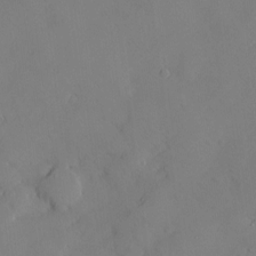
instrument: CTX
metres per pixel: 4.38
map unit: Hve
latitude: -10.0094
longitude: 176.1228
